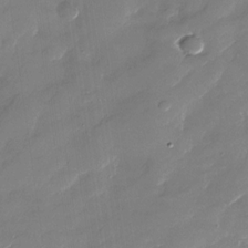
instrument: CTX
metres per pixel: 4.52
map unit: Nhu
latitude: -28.4818
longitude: -73.4994
